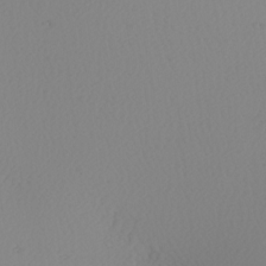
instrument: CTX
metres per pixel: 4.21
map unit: Nhu
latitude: -7.4454
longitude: -94.6302
